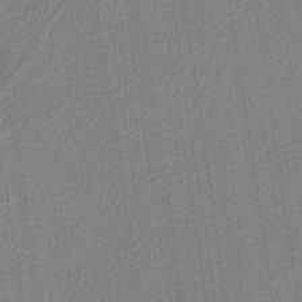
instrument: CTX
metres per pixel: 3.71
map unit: eAb
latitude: -38.1606
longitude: 51.8233
